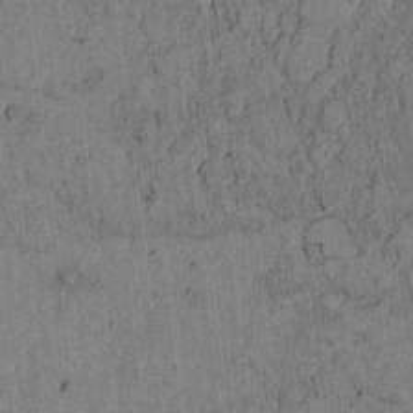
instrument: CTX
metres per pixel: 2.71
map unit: lAvf
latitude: 3.9717
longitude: 158.3495
